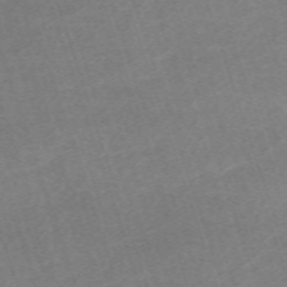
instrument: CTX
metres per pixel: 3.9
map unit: eHh
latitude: -63.9556
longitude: 50.0850
